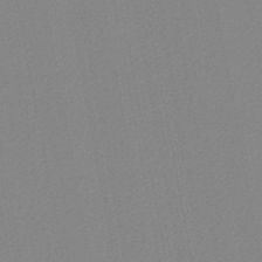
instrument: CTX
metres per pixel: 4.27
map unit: lHb
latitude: -46.3495
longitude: 73.1998
